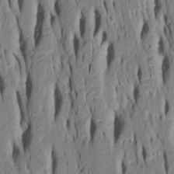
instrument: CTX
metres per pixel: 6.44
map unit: Htu
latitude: -4.9541
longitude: 150.8030
